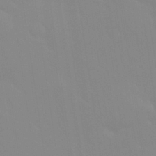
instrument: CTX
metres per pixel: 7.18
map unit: Nhu
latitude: 30.7058
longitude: -58.2145
